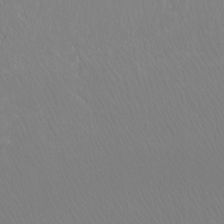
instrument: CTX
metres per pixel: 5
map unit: Ht
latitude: -9.7855
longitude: -38.1956
